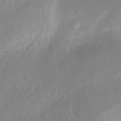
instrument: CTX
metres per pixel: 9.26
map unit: eHh
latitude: 8.0633
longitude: -71.0269
